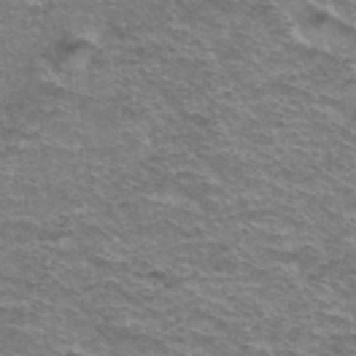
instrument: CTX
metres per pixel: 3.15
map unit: Hto
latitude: 38.0633
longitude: -41.9717
